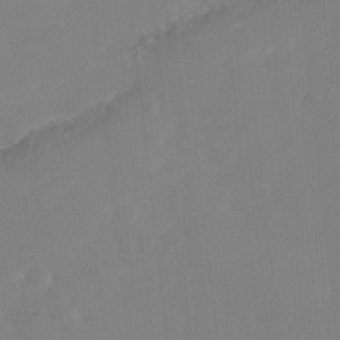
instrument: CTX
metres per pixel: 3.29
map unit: Nhe
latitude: -35.4643
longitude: -144.3278
